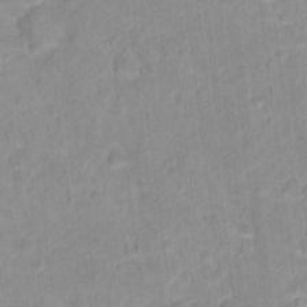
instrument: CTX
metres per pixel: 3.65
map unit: Hto
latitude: 16.0255
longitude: -39.7261
